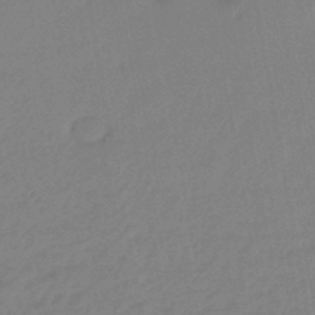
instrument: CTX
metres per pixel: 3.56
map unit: eHb
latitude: -45.7478
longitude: 86.5952
